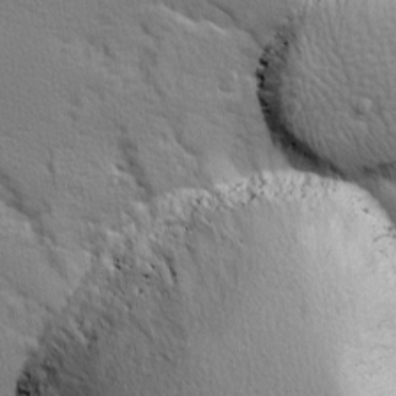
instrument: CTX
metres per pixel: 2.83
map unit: Ave
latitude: 10.1389
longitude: -102.3467
